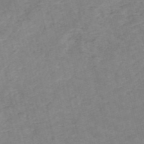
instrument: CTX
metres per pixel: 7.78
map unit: HNb
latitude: -54.3117
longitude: -47.6883
